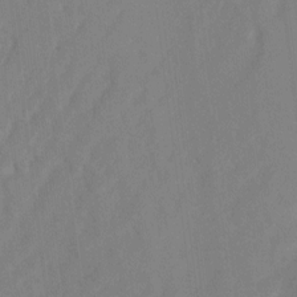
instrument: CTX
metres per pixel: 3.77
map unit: Ht
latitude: 5.9717
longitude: -30.2901
